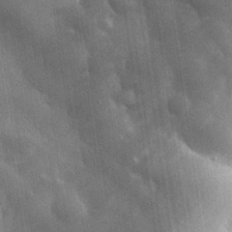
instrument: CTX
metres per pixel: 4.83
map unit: eHh
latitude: 30.6491
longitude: -80.1578
